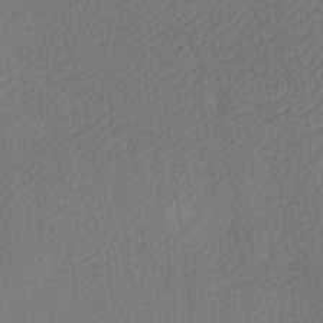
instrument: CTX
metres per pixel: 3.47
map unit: Ave
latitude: 12.8569
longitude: -107.0458
